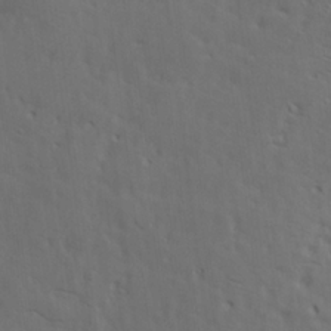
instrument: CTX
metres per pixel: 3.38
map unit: lAa
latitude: 19.4804
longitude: -139.2348
